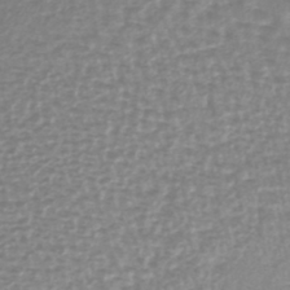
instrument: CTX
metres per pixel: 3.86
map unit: lHb
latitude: -40.6896
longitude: 64.4629
